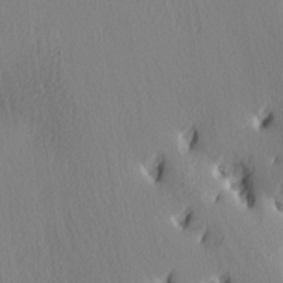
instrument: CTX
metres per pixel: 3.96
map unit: Ave
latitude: 3.9717
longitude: -113.3859
